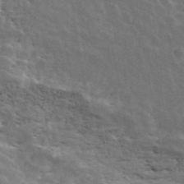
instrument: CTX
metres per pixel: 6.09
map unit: ANa
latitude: 45.8017
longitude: 38.2928
